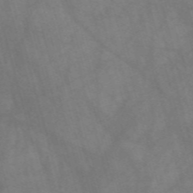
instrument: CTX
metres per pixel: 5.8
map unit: Nve
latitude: -58.6896
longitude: 64.2362
